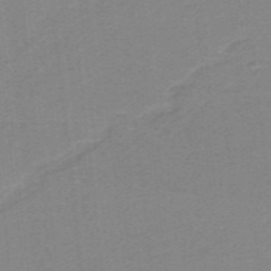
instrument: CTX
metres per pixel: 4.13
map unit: lHb
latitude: -40.0472
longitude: 54.1228
